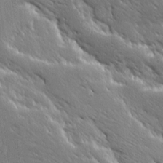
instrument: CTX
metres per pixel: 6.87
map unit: Ave
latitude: 19.7449
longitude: -137.2537
